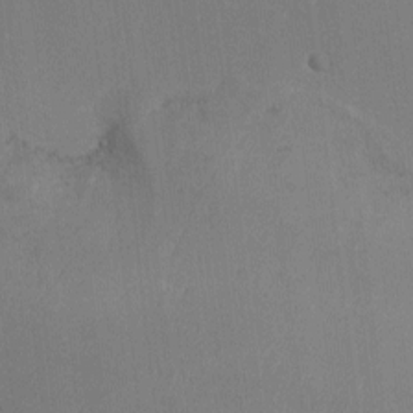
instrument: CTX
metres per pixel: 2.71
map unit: Ht
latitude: -15.1998
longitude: -40.8569
